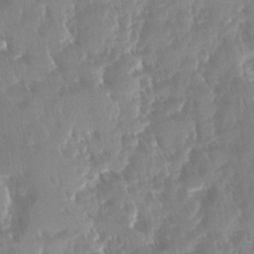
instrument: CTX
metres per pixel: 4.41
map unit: Ave
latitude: -11.3699
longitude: -119.5560
